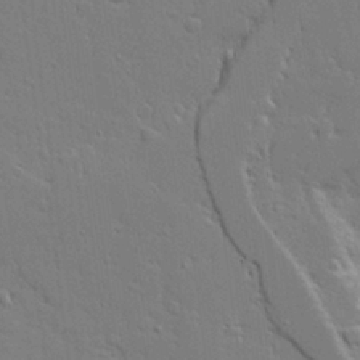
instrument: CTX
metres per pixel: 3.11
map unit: Aa
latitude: 19.3481
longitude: -126.5924
